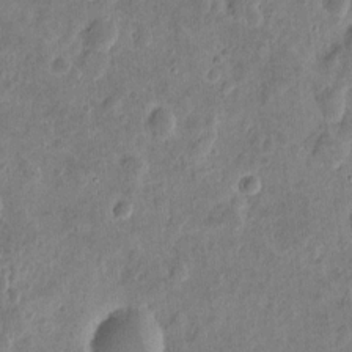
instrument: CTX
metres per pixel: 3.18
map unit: eHh
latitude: 9.5371
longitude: -73.7261
